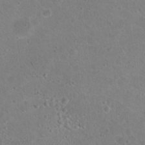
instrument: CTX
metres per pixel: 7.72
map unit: Nhu
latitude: 17.8772
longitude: -32.8569
